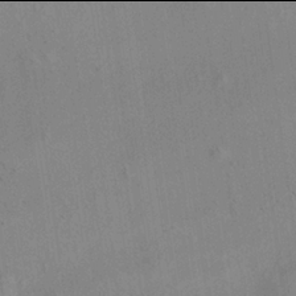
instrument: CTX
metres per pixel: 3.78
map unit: Aa
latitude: 21.9906
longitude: -141.6316
